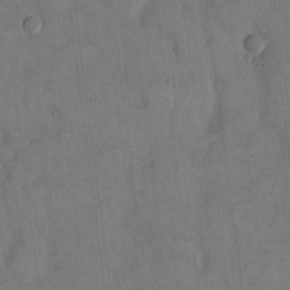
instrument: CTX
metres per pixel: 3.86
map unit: Hto
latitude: 13.6883
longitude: -59.7828
